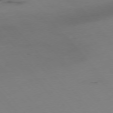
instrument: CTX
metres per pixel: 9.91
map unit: Hpe
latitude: -76.5763
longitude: -19.1781
